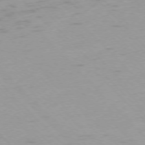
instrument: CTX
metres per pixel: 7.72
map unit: Ap
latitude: -76.9353
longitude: -65.3860
